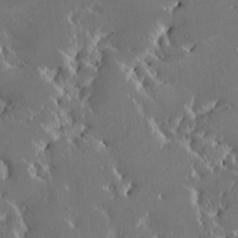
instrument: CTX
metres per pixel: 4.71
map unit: HNhu
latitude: 4.3278
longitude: 13.7856
